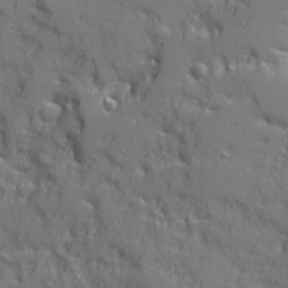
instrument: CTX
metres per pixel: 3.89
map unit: Ave
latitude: 11.4049
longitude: -101.6694
